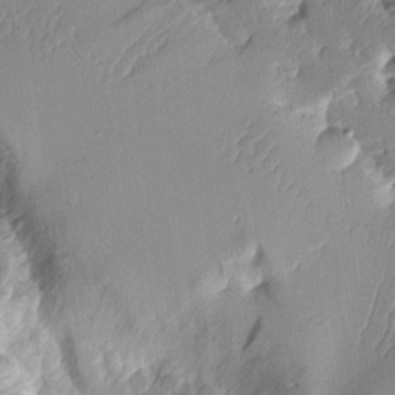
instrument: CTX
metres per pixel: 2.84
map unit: Aa
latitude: 10.4223
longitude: -127.1214
